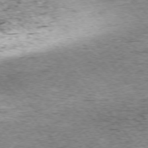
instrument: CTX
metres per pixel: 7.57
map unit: Ap
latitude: -75.1243
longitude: -87.0836
